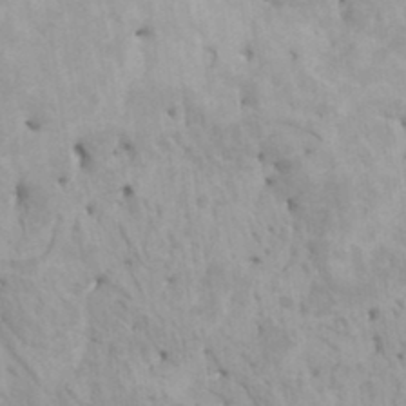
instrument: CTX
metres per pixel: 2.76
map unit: HNhu
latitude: 6.3845
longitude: -1.8772
